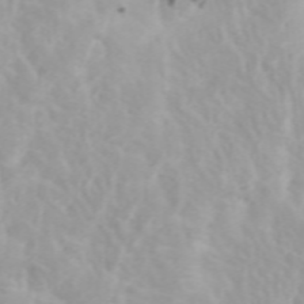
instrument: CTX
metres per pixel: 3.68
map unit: Htu
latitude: -5.0675
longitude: 137.6155
